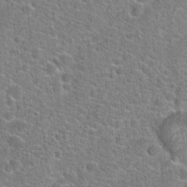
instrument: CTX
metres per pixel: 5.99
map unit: Hto
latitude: 21.8773
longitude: -44.4979
